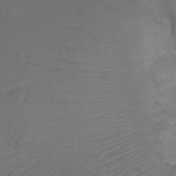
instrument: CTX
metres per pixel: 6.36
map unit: Ht
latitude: -10.2362
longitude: -35.5182
